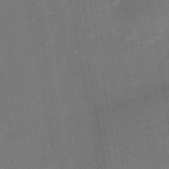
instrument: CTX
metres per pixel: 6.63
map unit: eHb
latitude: -39.7100
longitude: 82.6896
